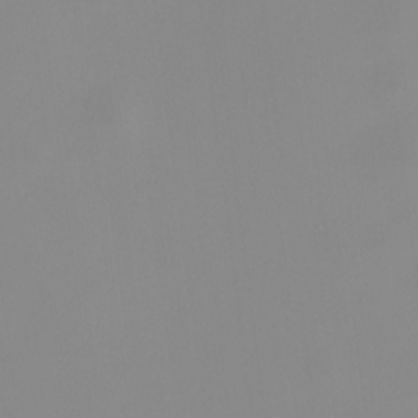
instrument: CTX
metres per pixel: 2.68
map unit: HNhu
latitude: 9.5938
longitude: 10.6519
